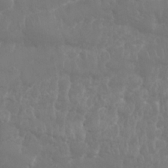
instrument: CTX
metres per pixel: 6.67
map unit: Nhu
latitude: 25.5938
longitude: -61.6316
